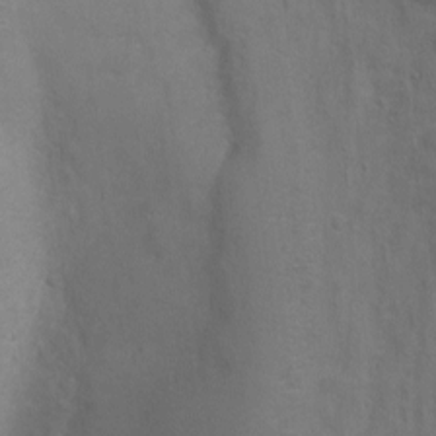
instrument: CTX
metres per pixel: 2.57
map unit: Ht
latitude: 0.9136
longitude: -35.6127
